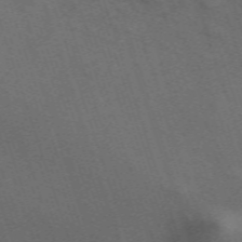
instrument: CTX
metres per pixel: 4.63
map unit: ANa
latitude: 52.1011
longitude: -71.1403
